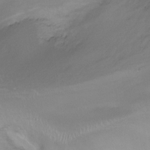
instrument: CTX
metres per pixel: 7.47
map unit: Nhu
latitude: -14.7652
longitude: -54.5546
